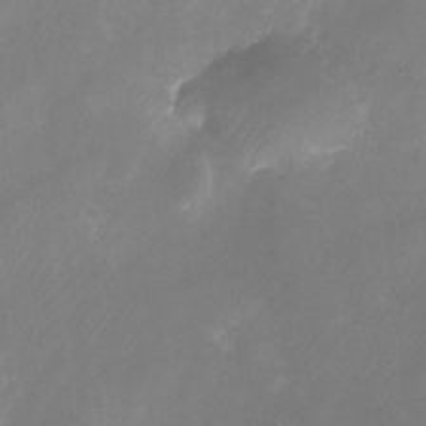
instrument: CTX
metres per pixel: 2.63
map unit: Nhu
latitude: -24.9731
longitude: -71.1025
